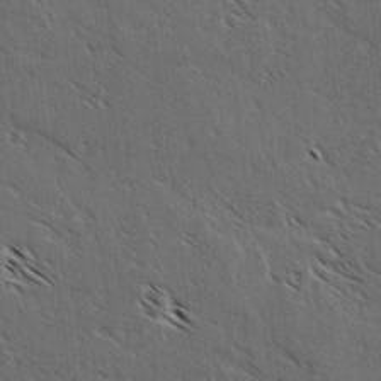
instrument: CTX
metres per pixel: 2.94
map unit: lAvf
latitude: -3.6154
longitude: -113.6127
